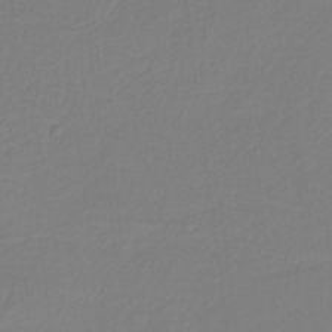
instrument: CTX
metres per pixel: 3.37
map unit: HNb
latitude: -37.7288
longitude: 56.1228
